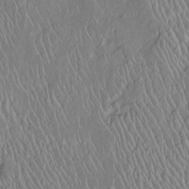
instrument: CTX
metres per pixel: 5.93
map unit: Htu
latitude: -6.3684
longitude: 153.1242
